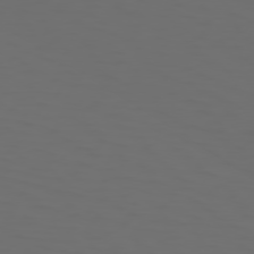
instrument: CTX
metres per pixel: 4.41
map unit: Hpe
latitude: 73.8584
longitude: -126.1578
